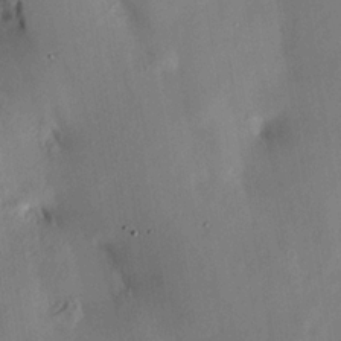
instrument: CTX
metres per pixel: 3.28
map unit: HNhu
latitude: 14.7813
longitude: 12.0661
